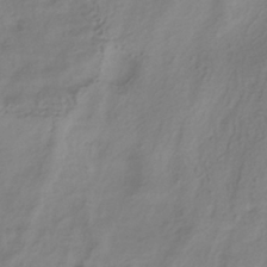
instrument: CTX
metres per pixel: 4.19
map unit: ANa
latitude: -38.8408
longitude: 96.6141
